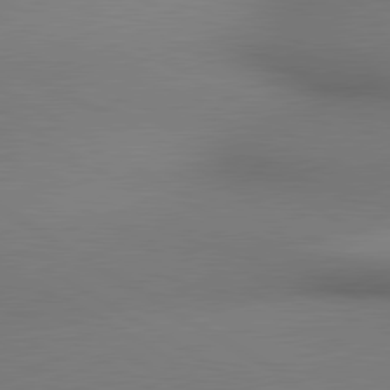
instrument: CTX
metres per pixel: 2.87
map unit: lApd
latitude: 80.4223
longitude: 134.3495
